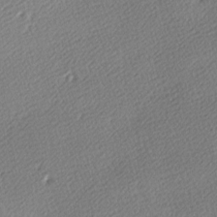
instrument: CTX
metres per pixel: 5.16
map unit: lAa
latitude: -10.2740
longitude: -126.3278
